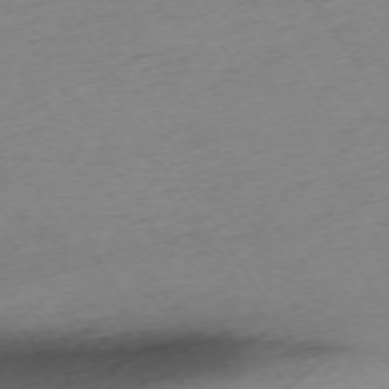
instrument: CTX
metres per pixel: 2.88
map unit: Ap
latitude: -73.3509
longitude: -68.3090
